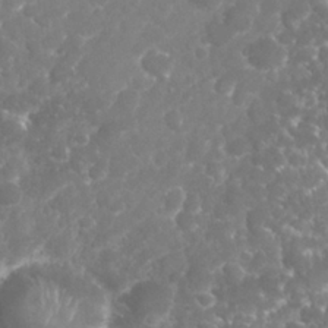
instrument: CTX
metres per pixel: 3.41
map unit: Nhu
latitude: 26.0822
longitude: -60.9702
